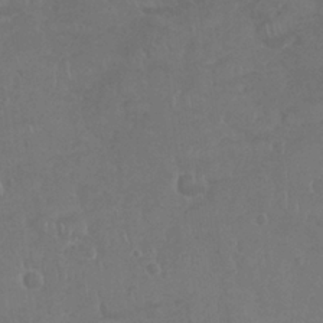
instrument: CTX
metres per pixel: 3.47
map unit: Nhu
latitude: 26.3278
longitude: -52.5168
